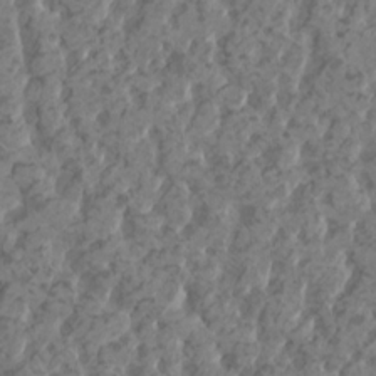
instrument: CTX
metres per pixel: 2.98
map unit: HNhu
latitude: 0.9891
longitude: 7.2943
